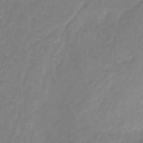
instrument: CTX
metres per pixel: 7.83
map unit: HNb
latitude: -35.8989
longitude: 50.8408
